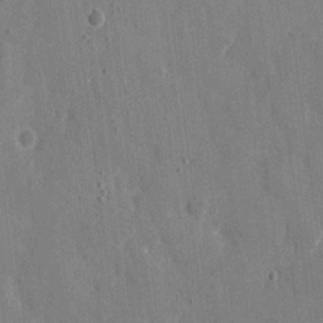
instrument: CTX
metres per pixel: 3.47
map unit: eHh
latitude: 8.7813
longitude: -68.2523
